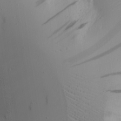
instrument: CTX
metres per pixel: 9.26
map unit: Aa
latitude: 18.2144
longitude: -125.1781
